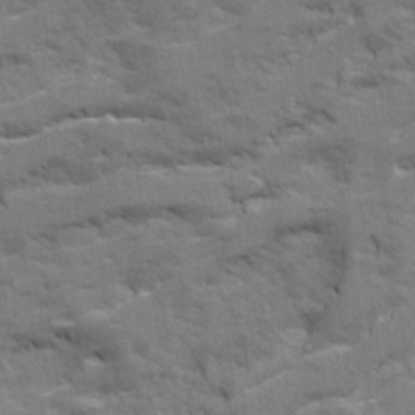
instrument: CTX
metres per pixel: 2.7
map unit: Ave
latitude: 21.0459
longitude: -129.9339
